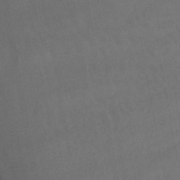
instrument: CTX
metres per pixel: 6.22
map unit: lHb
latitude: -45.9178
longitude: 77.4643
